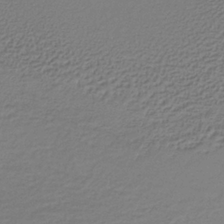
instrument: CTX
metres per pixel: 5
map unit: lHb
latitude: -34.5574
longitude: 61.3321
